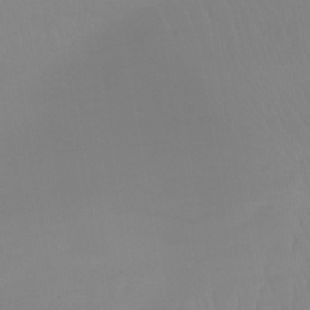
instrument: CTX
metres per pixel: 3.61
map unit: lHb
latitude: -44.8597
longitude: 72.1983
